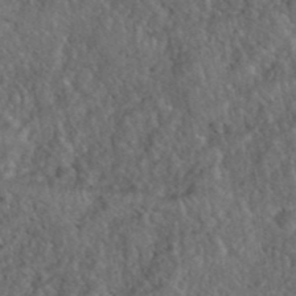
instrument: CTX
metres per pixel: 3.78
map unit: eHh
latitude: 40.3089
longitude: -57.8205
